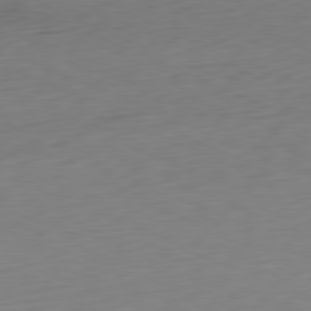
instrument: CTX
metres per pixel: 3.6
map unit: Ap
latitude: -81.4644
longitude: -59.4993
